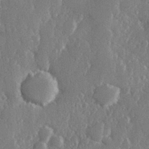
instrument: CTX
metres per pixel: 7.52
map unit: Hve
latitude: 26.9703
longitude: 150.0283
